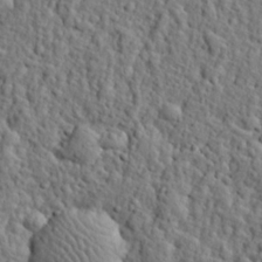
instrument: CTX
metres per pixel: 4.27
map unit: eHh
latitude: 26.8380
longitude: -78.4790
